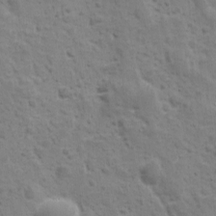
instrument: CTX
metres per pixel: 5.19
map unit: Ave
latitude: 10.5168
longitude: -104.6869
